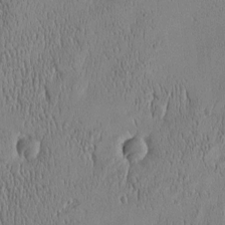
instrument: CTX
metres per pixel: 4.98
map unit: Htu
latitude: -5.0297
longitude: 174.9919
